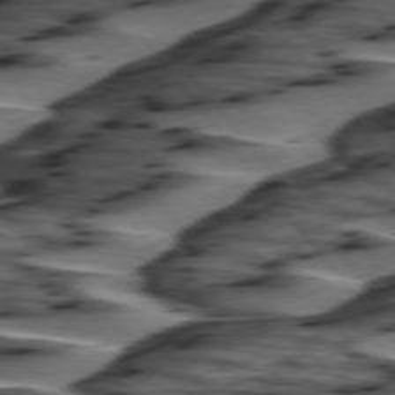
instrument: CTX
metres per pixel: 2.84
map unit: lApd
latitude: 75.3671
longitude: -72.5357
